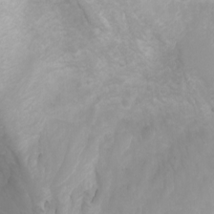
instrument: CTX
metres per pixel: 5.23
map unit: Htu
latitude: -0.3118
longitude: -76.7246
